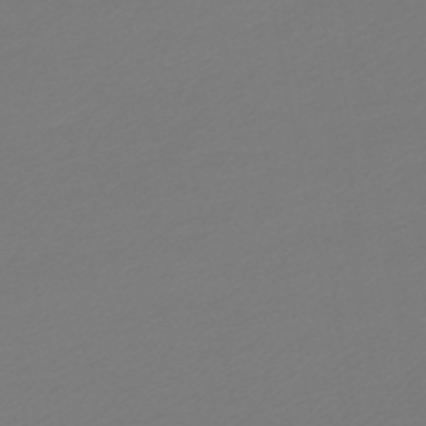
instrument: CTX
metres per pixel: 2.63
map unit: HNb
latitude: -46.8030
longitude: 55.3132
